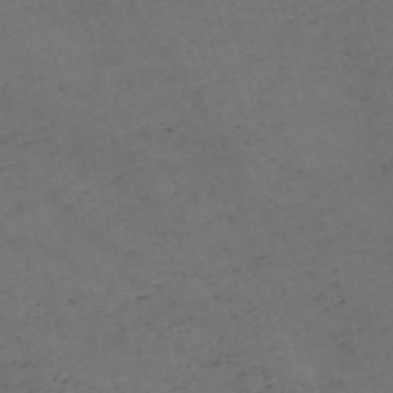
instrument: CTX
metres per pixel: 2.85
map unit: Nve
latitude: -57.9367
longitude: 52.9541
